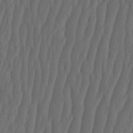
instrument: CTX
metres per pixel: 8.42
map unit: HNhu
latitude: -2.1794
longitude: 13.7289
